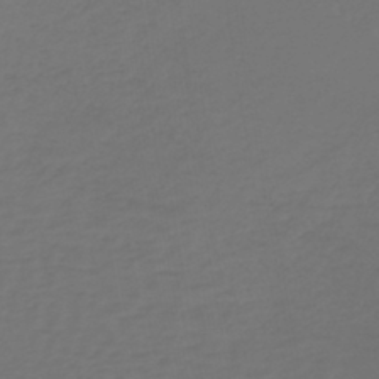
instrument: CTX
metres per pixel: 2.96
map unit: lHb
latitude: -39.0487
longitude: 63.1431
